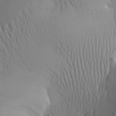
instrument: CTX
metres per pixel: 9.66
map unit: Aa
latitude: 30.9892
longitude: -143.3671
